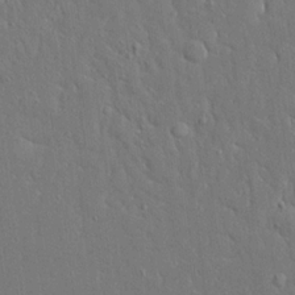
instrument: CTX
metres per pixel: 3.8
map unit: Ave
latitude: 17.4049
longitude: -141.0647
